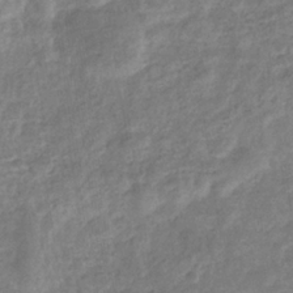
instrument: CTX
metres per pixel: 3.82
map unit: eHb
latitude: -35.1242
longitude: 76.8597
